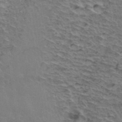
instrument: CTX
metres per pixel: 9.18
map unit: Hto
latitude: 37.2915
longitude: -46.2523
